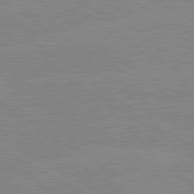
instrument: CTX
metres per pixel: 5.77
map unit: lApd
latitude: 80.0444
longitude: -126.9136
